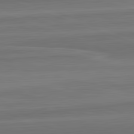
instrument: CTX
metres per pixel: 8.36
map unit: lApd
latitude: 82.7624
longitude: 169.7099
